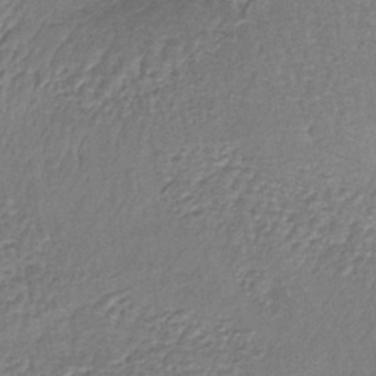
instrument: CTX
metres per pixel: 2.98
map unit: lHb
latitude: -38.9920
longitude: 61.3699
